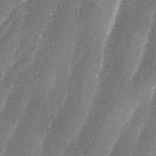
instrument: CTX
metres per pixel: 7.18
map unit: lAa
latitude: -4.5007
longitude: -128.8947
